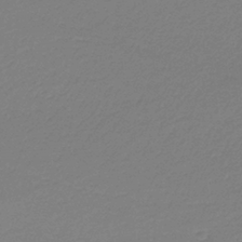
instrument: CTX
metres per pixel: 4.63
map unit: HNb
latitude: -37.3320
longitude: 55.1998
